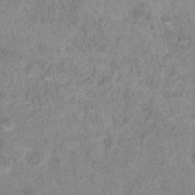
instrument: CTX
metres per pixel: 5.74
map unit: Nhu
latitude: 17.2726
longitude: -34.2522
